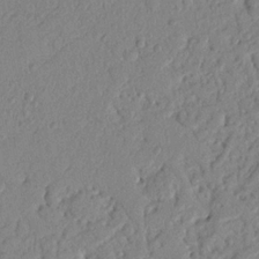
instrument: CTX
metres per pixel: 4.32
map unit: Nhu
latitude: 20.4979
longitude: -77.2159
